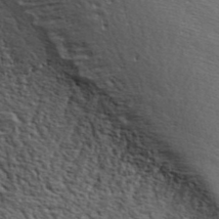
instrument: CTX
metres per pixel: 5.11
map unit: ANa
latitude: 41.2914
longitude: 29.5210
